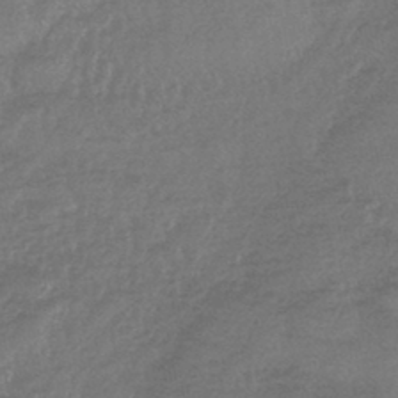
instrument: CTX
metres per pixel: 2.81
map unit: lHb
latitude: -43.5777
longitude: 81.0865
